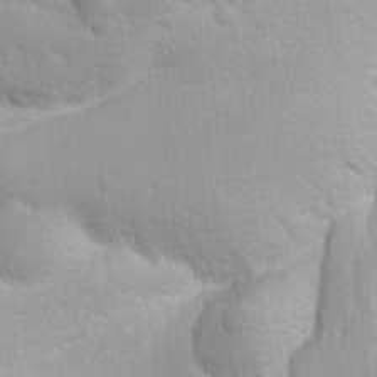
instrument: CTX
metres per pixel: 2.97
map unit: Ave
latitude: -11.0487
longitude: -120.4223
